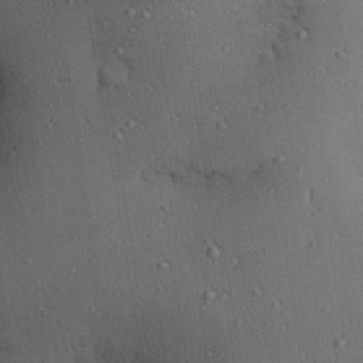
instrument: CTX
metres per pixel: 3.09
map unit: eHh
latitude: 25.1025
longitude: -71.9528
